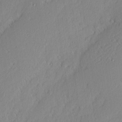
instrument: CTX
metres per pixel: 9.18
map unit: eHh
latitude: 2.3845
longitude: -77.3859
